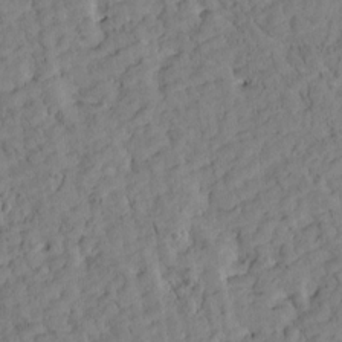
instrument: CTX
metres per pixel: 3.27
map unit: Htu
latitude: -4.1228
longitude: 173.7477
